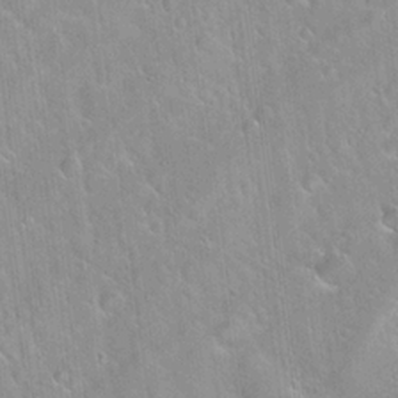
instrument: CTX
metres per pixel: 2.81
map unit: Hto
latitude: 20.9325
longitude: -53.7261
